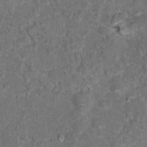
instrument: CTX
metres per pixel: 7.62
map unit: Hto
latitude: 17.2726
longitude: -37.8395
